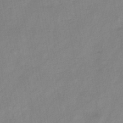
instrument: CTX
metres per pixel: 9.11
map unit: HNb
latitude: -45.5399
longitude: -38.4412
